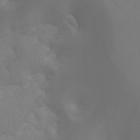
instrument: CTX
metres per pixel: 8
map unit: Ht
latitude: -9.7289
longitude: -33.9906
